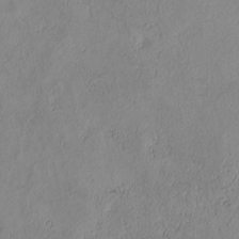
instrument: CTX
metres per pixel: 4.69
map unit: Htu
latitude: 3.5938
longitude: 151.4454
